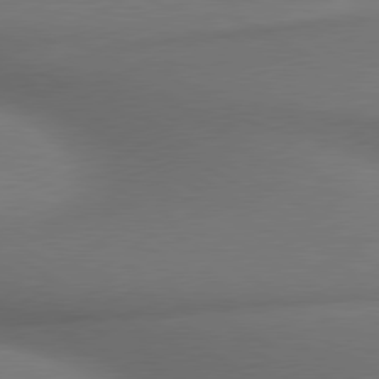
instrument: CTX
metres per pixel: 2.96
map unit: lApd
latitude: 79.8773
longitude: -175.9717
